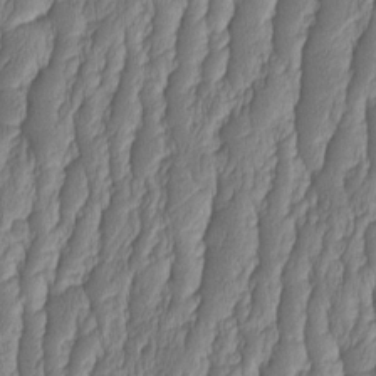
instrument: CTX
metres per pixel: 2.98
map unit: HNhu
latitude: -2.2550
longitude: 13.4832
